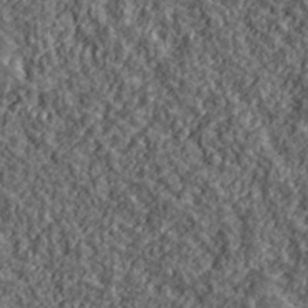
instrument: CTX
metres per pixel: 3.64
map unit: lHvf
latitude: 39.7450
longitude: -88.5168
